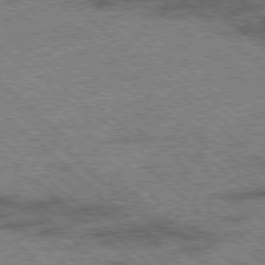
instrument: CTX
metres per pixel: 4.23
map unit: Ap
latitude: -78.5007
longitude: -49.4426
